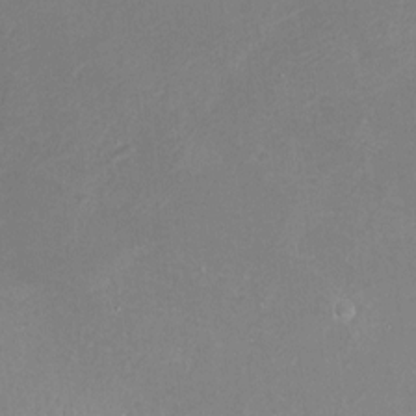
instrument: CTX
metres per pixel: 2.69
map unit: Hto
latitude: 6.3845
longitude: -35.1214
